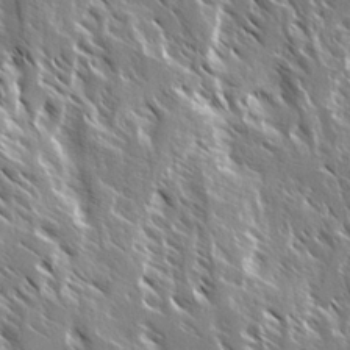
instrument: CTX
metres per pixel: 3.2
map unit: Ave
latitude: 14.7058
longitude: -133.6316
